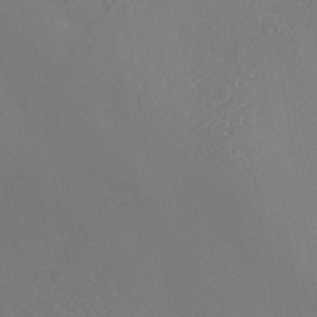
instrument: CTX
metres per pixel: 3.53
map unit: Nhe
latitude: -37.2942
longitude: -90.6302
